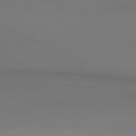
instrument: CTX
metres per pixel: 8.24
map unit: lApd
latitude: 80.4223
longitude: 140.9353
